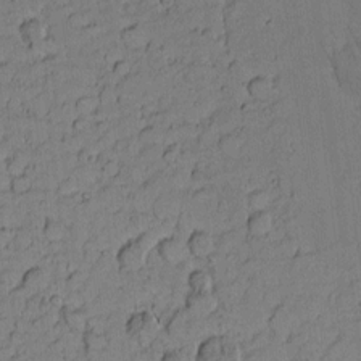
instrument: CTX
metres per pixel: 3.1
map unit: Nhu
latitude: -5.3887
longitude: -151.4615
